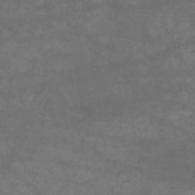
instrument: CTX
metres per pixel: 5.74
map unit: HNb
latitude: -51.2754
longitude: -40.0444
